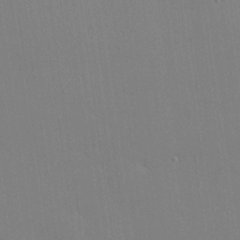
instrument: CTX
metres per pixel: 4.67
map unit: Hve
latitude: 26.3467
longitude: -90.5168
